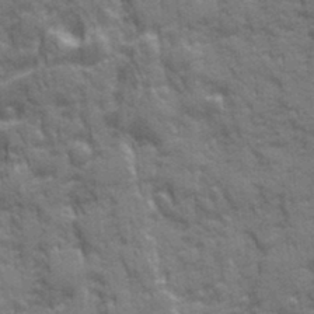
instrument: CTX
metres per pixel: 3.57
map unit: Ave
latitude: 20.1767
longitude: -133.5371
